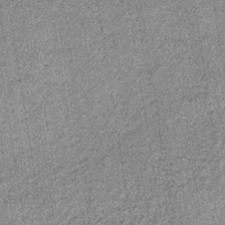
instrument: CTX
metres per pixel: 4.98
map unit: lHb
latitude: -36.9352
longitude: 64.2362
